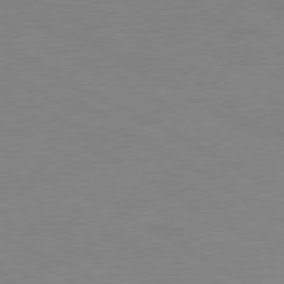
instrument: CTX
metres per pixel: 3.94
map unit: Ap
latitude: -77.5966
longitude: -73.9717
